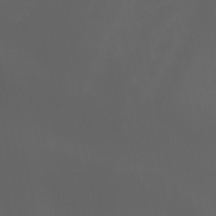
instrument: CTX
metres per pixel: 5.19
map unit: Aa
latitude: -7.8989
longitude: -77.6316
